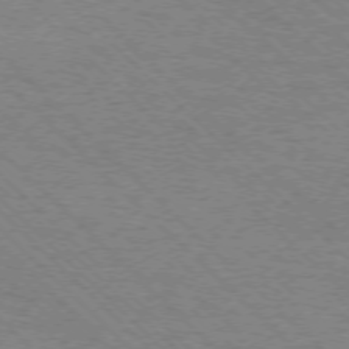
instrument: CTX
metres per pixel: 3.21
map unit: Ap
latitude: -75.7100
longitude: -79.6127
